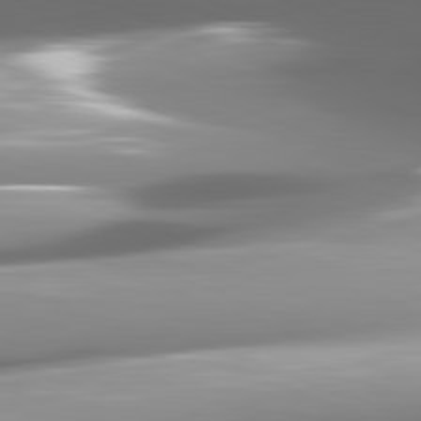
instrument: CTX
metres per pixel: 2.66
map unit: lApd
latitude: 82.1577
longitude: -147.9717
